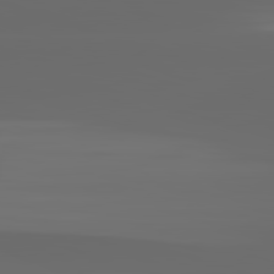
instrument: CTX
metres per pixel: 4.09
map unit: lApd
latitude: 82.8757
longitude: -137.3293
